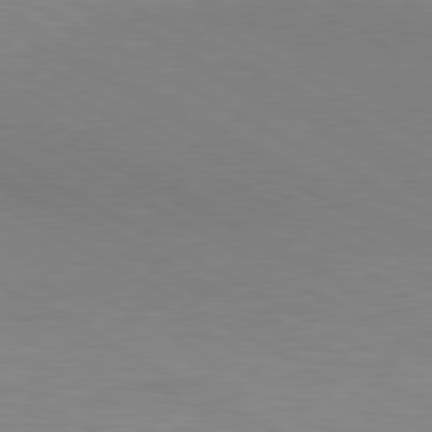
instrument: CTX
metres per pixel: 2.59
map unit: lApd
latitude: 80.2711
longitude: 129.4266
